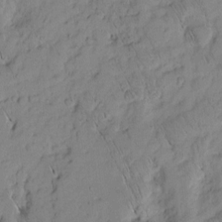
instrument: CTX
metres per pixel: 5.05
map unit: Nhu
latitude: -5.0675
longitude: -150.0633
